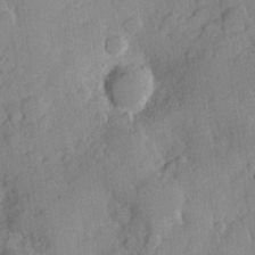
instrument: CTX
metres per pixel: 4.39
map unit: Hve
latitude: 23.9528
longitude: 149.2187
